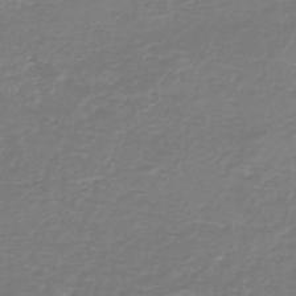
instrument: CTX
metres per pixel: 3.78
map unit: HNb
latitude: -46.3495
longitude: 53.0675
